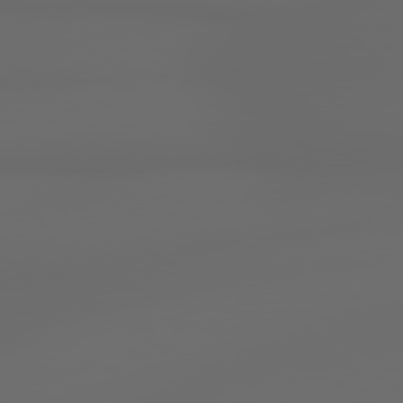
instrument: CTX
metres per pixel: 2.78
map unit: lApd
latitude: 79.1026
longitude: -139.8205
